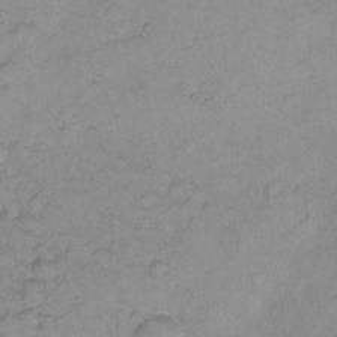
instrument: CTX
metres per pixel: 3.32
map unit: Hto
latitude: 5.9906
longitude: -61.7449
